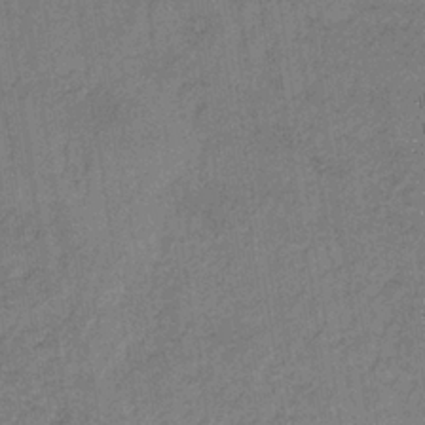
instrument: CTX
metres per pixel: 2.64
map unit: lHb
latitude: -35.0675
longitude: 62.9541
